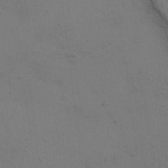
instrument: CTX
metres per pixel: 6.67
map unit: HNhu
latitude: 11.0648
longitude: 23.3888
